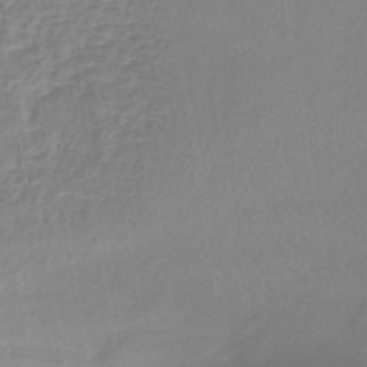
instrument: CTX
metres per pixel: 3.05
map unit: lHb
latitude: -41.5021
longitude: 59.3887
